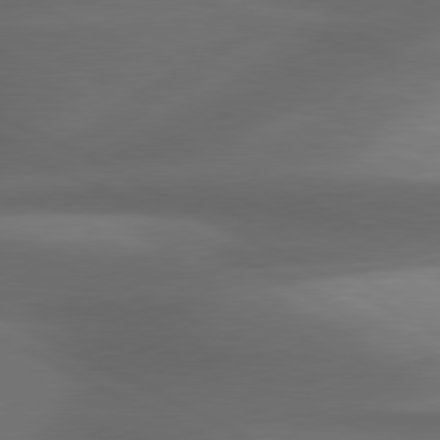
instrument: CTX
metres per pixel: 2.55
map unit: lApd
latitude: 79.7072
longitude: -119.6883
